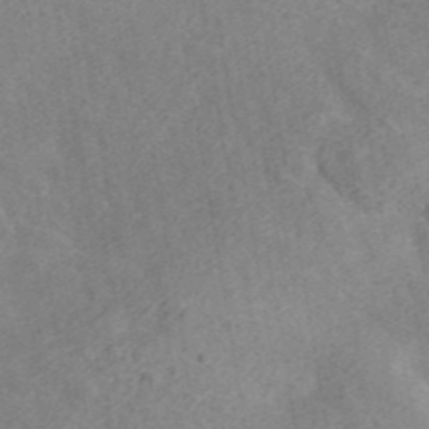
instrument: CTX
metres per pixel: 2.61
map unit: ANa
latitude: 42.0633
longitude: 26.4440
